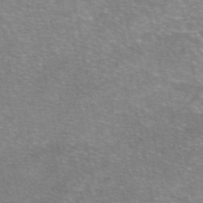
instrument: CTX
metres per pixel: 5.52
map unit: eAb
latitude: 46.3657
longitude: 102.0472
